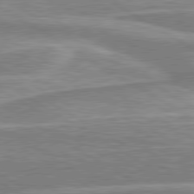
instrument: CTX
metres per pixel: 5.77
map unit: lApd
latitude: 80.1578
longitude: -177.8394
